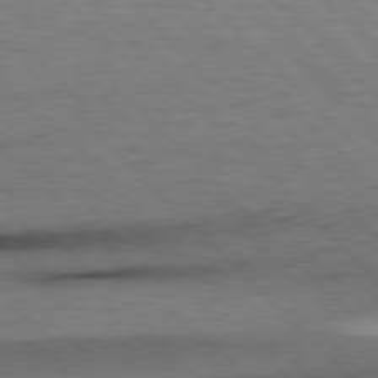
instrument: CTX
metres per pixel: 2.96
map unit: Hpe
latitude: 77.0269
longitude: -126.9892
